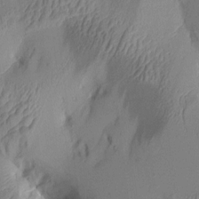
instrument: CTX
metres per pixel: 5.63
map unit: Aa
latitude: 7.8772
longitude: -127.8772
